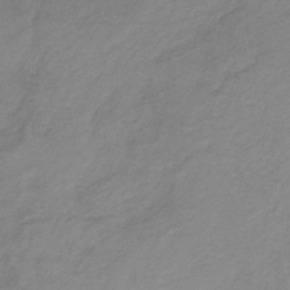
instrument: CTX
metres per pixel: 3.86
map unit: HNb
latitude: -33.0865
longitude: 57.7100
